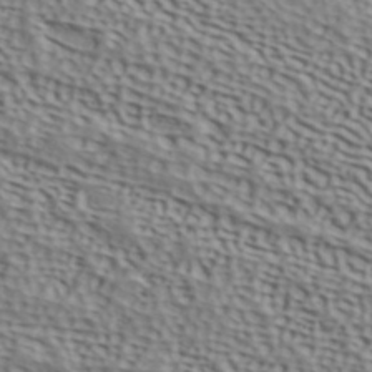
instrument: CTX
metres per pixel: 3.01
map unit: ANa
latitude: 41.7828
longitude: 50.5762
